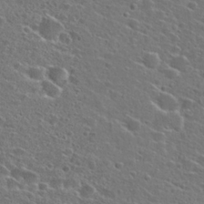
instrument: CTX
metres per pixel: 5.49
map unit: Hto
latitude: 26.2712
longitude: -46.8569
